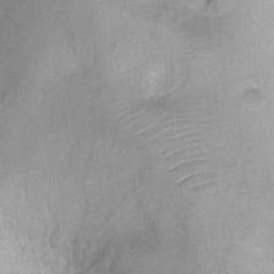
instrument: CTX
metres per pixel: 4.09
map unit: Ht
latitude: -8.5385
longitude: -21.2537
